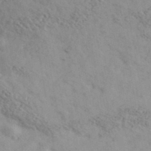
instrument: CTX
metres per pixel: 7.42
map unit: Ave
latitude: 39.6883
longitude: -107.6316
